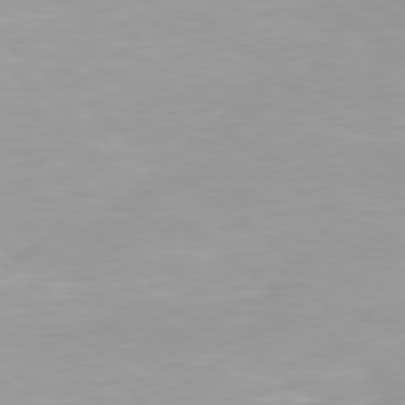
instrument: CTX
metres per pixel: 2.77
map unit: Hpe
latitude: 78.2523
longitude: -142.2901
